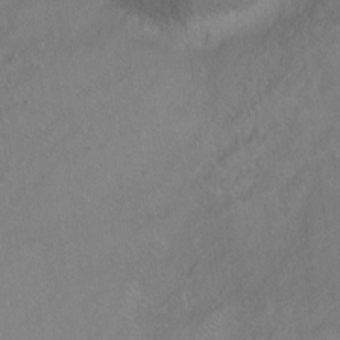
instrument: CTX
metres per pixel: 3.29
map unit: Hto
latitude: -7.3320
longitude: -36.3656
